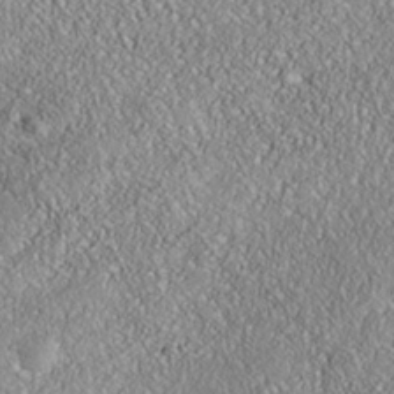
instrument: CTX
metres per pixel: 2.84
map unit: Nhe
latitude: -38.1228
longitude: 138.1417
